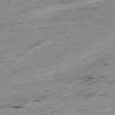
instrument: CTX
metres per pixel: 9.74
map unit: Ap
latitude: -79.8233
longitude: -88.6302
